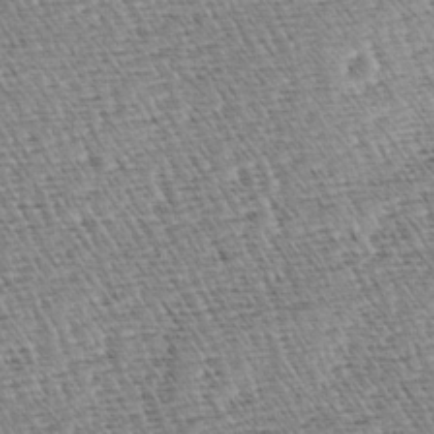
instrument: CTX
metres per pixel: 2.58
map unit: lAa
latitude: -3.3698
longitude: -122.6868
